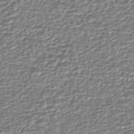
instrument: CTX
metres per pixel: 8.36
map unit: eHh
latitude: -43.3320
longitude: 122.2929
